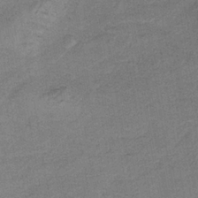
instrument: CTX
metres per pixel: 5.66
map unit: HNb
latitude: -33.8989
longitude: 57.3698
